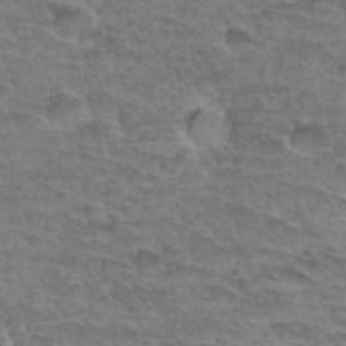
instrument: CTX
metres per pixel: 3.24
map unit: Hto
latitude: 34.4034
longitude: -43.9906
